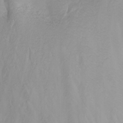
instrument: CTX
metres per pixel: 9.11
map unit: Nhu
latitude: -5.2942
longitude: -80.1578
